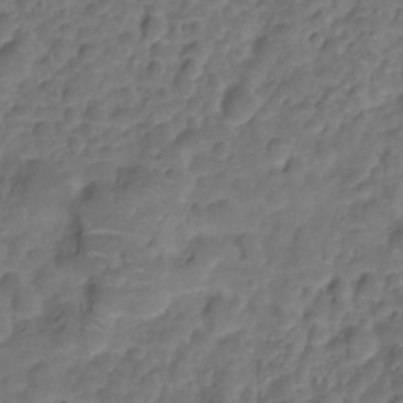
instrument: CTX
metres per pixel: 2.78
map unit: HNhu
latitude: -21.1053
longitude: 85.4454
